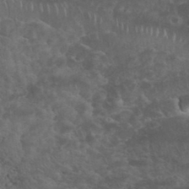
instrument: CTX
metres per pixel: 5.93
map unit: eHh
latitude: 34.4979
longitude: -65.1781
